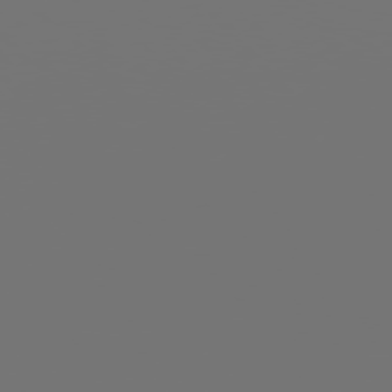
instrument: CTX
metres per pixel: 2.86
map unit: Hpe
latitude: 76.4223
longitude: -127.6883
